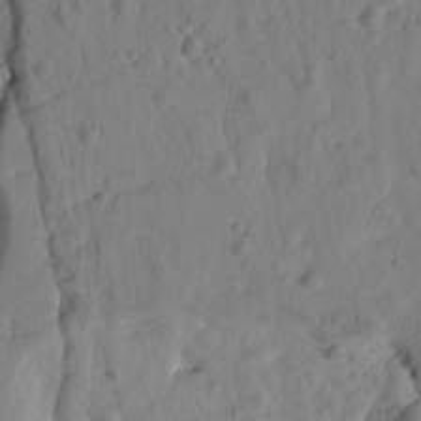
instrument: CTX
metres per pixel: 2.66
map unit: Htu
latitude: 1.8394
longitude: 177.7667
